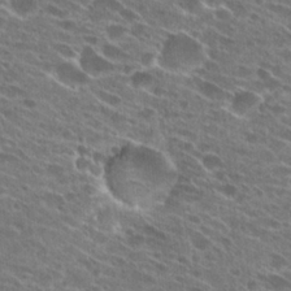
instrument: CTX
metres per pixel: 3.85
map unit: Hto
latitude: 25.1781
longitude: -43.3104
